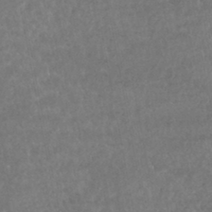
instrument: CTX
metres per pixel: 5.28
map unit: HNhu
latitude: -45.7667
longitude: 97.9556
